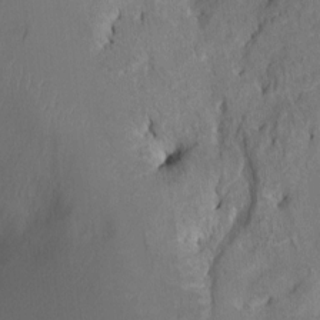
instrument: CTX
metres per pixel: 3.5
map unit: Htu
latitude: -6.2550
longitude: 145.0109
